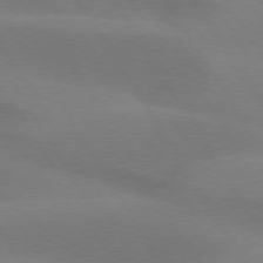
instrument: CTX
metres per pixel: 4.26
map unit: lApd
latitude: 74.9325
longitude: -65.8961
